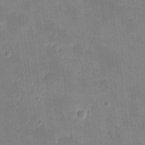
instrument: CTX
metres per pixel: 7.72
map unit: eHh
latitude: 8.1767
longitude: -73.2537
